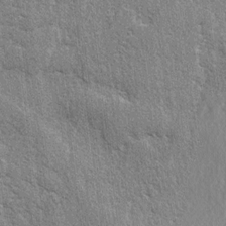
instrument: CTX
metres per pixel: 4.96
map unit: lAvf
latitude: -5.3320
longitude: -109.3670
